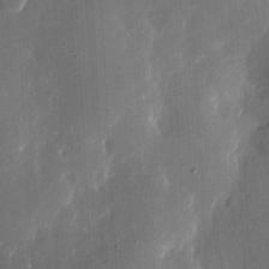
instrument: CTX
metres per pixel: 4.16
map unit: eHh
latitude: 5.8016
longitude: -68.8002
